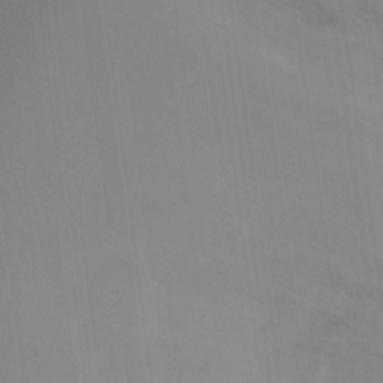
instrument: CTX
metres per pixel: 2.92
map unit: Ht
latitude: -10.2551
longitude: -29.4426
